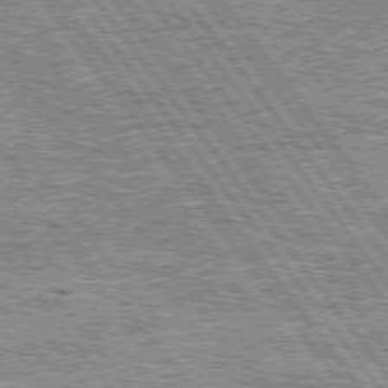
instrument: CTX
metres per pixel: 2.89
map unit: Hpe
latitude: 75.8961
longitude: -156.1766
